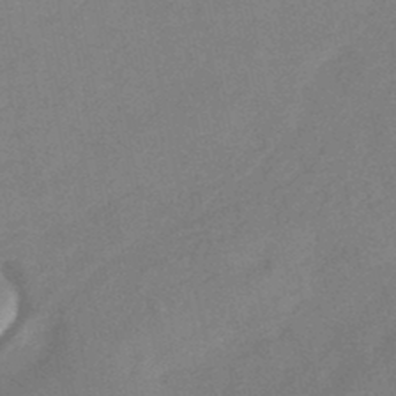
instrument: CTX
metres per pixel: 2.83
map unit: Nhe
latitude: -47.4265
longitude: -170.9703
